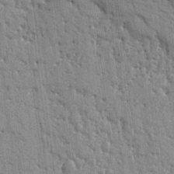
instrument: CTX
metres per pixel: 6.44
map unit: Ht
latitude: 10.7813
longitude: -77.4048
